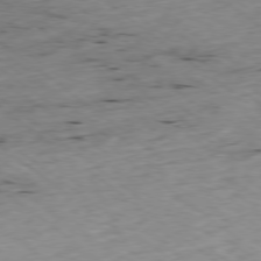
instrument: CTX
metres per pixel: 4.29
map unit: Ap
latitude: -78.6518
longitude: -91.6127
